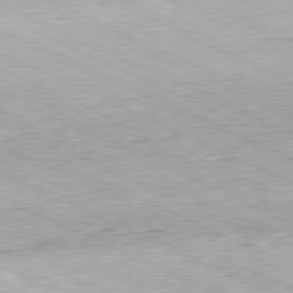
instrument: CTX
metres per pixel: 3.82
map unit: Hpe
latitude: -81.5210
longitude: 10.8408
